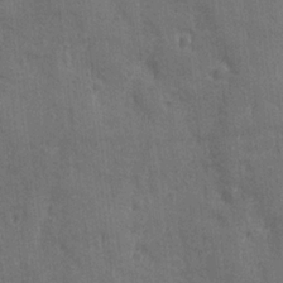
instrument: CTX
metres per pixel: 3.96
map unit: Ave
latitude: -7.8989
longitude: -120.2523
